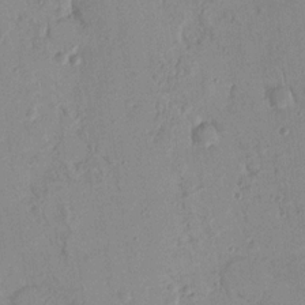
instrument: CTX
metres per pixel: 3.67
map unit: Nhu
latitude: 16.5357
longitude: -78.6680
